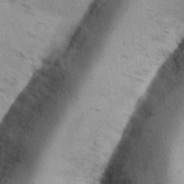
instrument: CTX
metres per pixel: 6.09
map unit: Nhu
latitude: 26.6113
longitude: -71.4237
